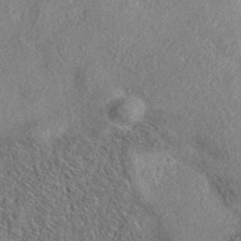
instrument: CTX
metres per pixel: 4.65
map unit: eAb
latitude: 37.4993
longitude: 112.6141
